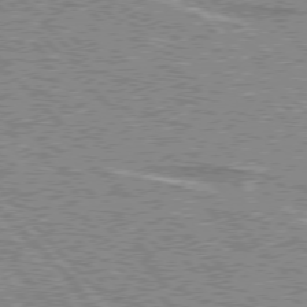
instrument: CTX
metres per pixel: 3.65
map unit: lApd
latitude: 76.0633
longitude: -81.5371
